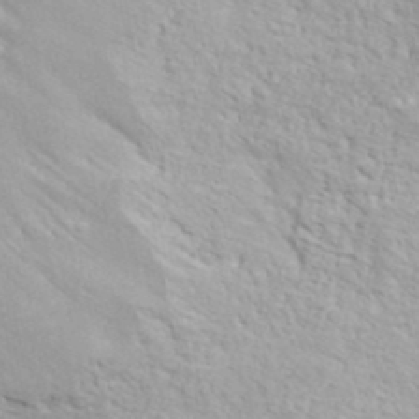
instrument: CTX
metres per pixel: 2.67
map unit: ANa
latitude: 40.2522
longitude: 24.5196
